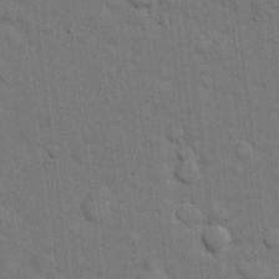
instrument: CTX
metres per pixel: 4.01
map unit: eHh
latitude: 11.4049
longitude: -67.1025
